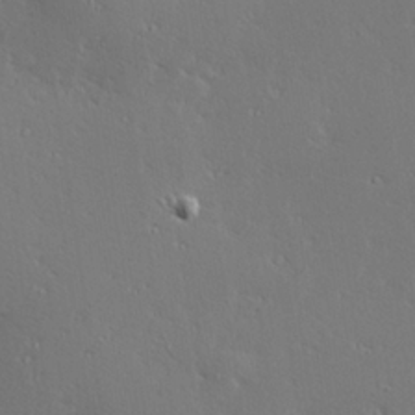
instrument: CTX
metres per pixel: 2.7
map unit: Hve
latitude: 24.4790
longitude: -98.0822
